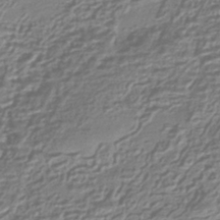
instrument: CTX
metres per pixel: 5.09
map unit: HNhu
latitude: -43.5210
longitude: 99.4454
